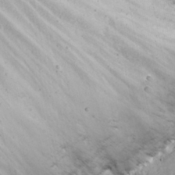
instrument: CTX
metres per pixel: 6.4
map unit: eHh
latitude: 23.0836
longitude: -60.9702
